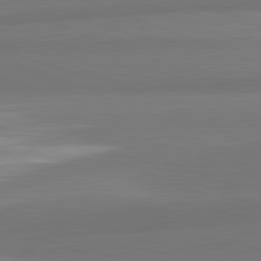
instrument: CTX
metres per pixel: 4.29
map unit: lApd
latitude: 82.1011
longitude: 149.8612
